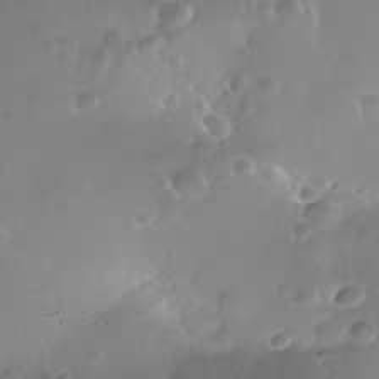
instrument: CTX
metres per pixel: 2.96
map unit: Nhe
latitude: -36.4062
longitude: -131.0648
